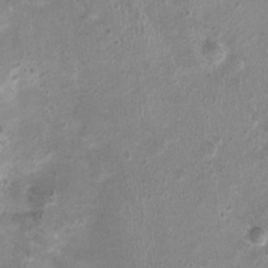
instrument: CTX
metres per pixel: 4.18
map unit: Nhu
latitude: 1.2726
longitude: -15.5749
